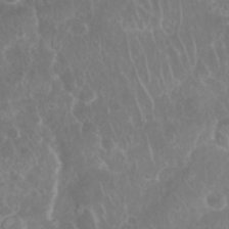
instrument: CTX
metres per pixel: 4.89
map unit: Nhu
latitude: 28.3467
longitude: -63.8773
